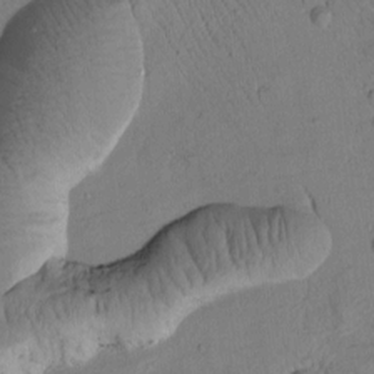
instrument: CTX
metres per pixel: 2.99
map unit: Htu
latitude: 1.8016
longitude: 176.6896
